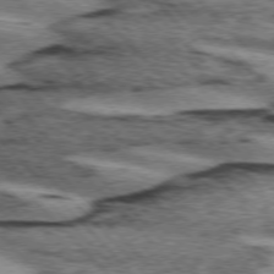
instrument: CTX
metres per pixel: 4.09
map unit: lApd
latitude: 75.3104
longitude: -78.9136
